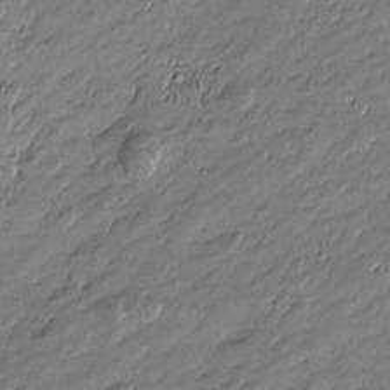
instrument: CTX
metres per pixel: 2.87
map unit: Htu
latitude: -6.5384
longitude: 177.0486
